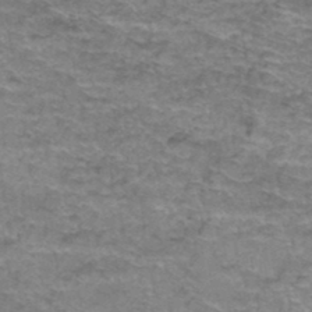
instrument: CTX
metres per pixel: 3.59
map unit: Hto
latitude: 37.4993
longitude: -43.1970
